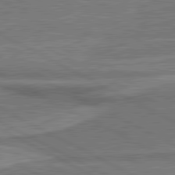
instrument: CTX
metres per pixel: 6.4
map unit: lApd
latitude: 81.0458
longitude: 141.9367
